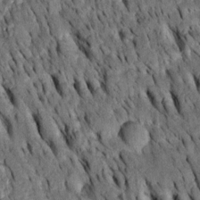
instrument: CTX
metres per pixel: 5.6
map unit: Htu
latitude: -3.1053
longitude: 151.0108
